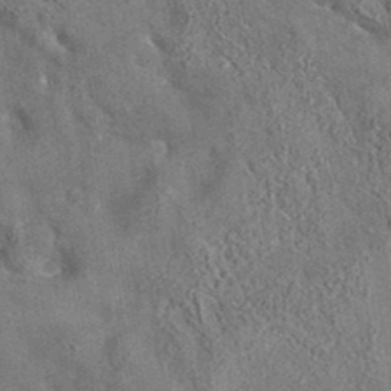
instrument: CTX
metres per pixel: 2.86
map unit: eAb
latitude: 35.4615
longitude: 114.5574
